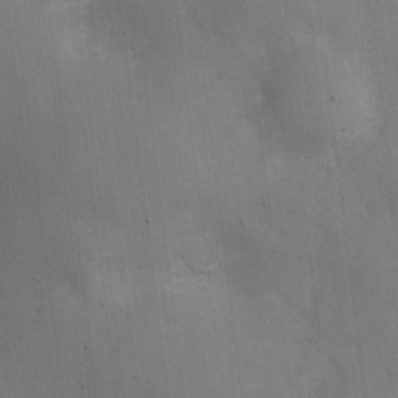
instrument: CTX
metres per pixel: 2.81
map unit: Nhu
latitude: 2.2522
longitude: -16.7246
